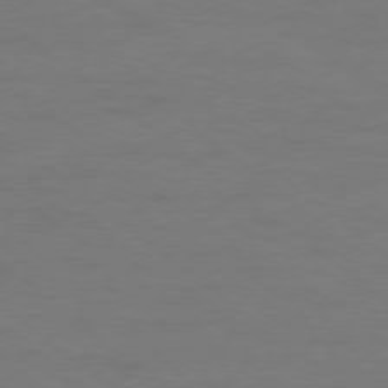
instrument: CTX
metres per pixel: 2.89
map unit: Ap
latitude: -78.9919
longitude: -54.7246
